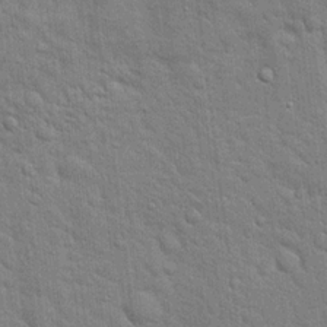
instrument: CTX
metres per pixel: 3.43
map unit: Hto
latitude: 18.9891
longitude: -51.6316
